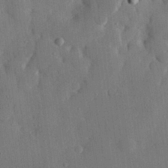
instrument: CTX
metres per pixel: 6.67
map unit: eHh
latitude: 28.4601
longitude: -79.2348
